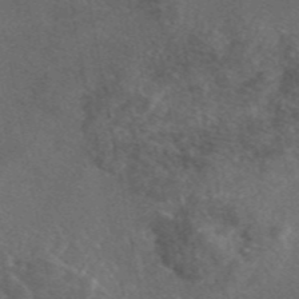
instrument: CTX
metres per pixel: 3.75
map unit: eAb
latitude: 46.4412
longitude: 112.0472
